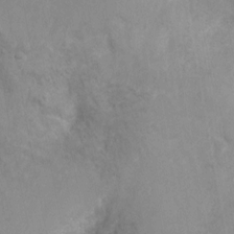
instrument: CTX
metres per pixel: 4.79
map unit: Ht
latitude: 4.2711
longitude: -29.7449
